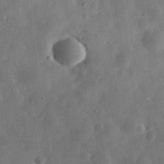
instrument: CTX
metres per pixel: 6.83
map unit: eHh
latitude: 31.4238
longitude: -75.8394
